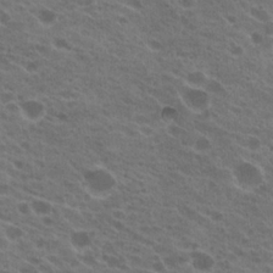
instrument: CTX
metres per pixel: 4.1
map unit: Hto
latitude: 22.6679
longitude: -38.3467
